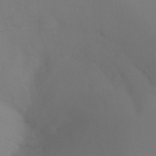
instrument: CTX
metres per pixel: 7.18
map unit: Ht
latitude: -9.0864
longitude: -33.1592
